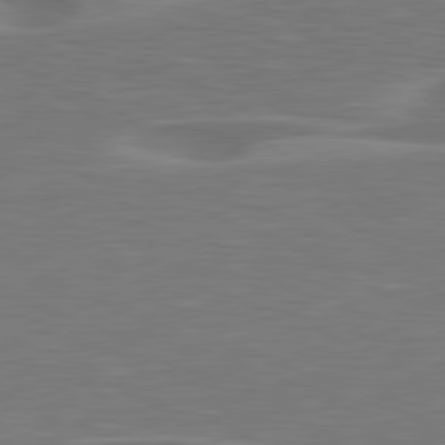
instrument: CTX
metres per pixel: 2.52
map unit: lApd
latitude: 79.8206
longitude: -126.7435
